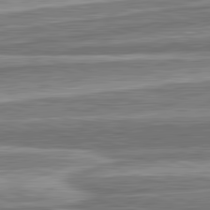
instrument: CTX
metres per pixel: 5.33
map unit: lApd
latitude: 82.7624
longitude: 166.8030
